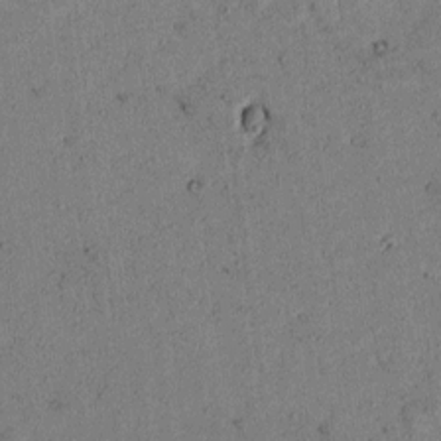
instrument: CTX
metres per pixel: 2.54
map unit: lAvf
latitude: 7.9717
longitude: 169.7666
